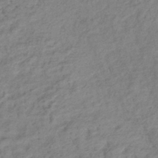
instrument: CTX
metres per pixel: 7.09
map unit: lHb
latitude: -40.0283
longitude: 74.1417
